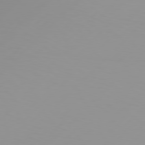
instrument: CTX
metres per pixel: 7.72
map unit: Hpe
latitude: 77.8961
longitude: -139.0269
